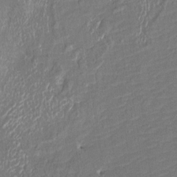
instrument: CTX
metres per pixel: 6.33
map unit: HNhu
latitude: 3.4993
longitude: -7.6694
